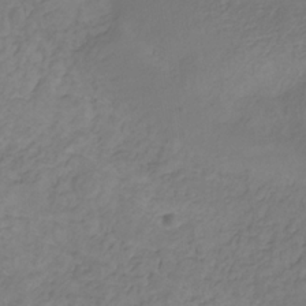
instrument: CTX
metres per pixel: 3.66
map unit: lHb
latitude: -30.6518
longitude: 65.7100
